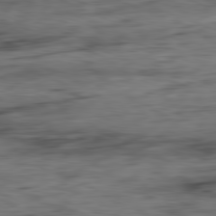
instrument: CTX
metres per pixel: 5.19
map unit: Ap
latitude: -81.7667
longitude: -79.6127
